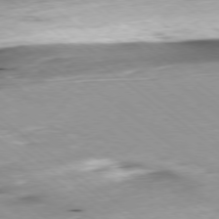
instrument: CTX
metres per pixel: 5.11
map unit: Ap
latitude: -78.7841
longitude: -91.8205
